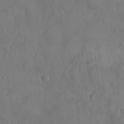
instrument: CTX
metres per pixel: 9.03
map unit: Nhu
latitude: 6.4412
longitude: -19.8205
